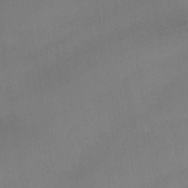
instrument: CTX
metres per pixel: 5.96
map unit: HNhu
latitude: -43.2187
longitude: 94.4251
